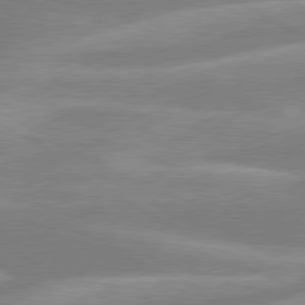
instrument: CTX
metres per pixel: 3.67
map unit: lApd
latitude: 80.1389
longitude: -134.7435
